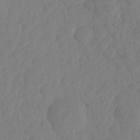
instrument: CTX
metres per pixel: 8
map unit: HNhu
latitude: -24.5196
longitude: 49.6533
